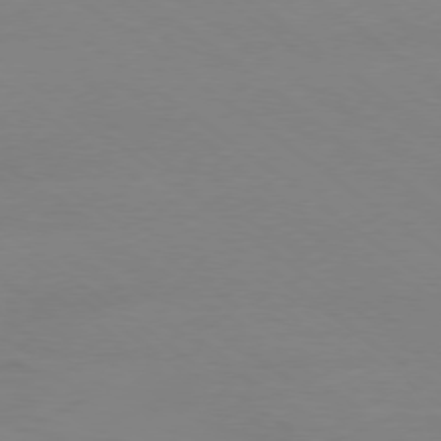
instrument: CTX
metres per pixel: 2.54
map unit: Ap
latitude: -78.7274
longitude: -95.4616
